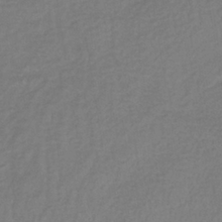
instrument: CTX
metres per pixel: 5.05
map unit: lHb
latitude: -38.5574
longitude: 70.6330
